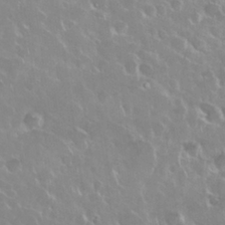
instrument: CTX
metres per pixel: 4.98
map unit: Nhu
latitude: 28.4790
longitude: -61.3292
